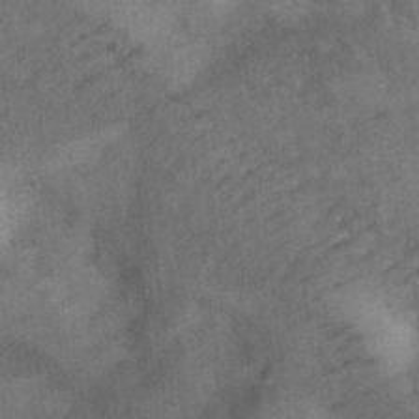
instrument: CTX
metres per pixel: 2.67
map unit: Ht
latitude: 4.4034
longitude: -28.4034
